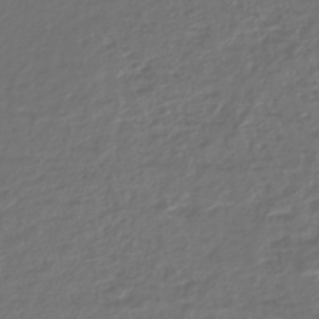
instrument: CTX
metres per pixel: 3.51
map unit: lHb
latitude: -43.8989
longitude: 72.2928
